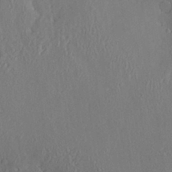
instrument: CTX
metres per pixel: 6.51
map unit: Hve
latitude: -9.4265
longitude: 175.1809
